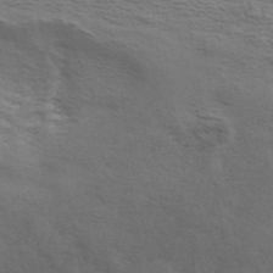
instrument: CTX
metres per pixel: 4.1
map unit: ANa
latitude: 43.0647
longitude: 29.4454
